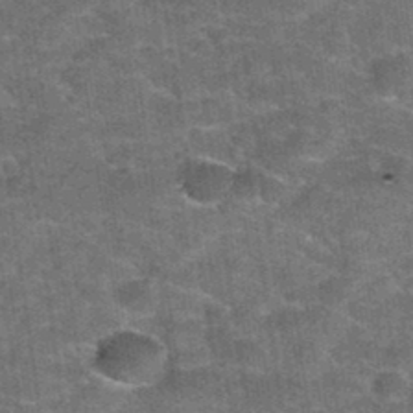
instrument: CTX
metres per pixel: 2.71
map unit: Hto
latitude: 34.7624
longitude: -52.8758
